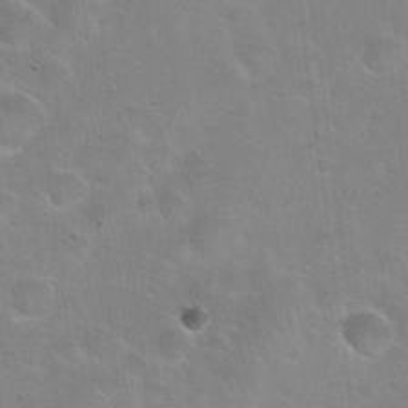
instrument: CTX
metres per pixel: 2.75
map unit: Hto
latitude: 22.7057
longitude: -52.5546
